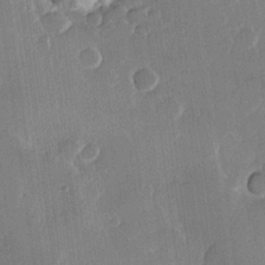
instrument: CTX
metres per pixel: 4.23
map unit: Hve
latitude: 22.3656
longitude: 148.2173
